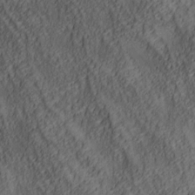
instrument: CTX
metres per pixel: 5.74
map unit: lAa
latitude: 5.4426
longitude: -116.8380
